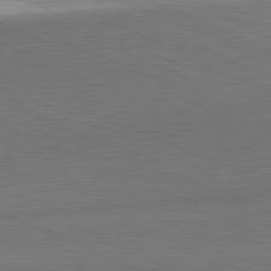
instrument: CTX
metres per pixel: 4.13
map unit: lApd
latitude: 81.8394
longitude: 150.3117
